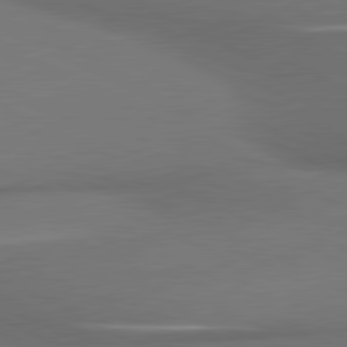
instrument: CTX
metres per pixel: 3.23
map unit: lApd
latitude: 81.0836
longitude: 175.3320
